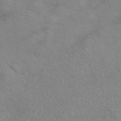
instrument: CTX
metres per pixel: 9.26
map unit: eAb
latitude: 50.0255
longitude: 120.5573
